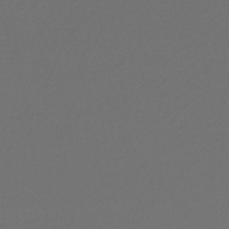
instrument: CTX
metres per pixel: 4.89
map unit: lHb
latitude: -42.9352
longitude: 61.6722
